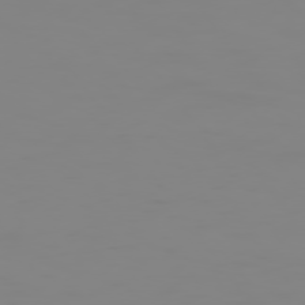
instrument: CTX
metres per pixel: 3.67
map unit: Hpe
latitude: 75.1403
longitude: -128.2711
